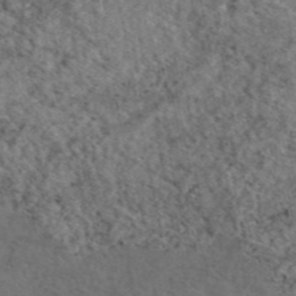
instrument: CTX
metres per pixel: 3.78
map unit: eAb
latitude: 45.7827
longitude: 112.9353
